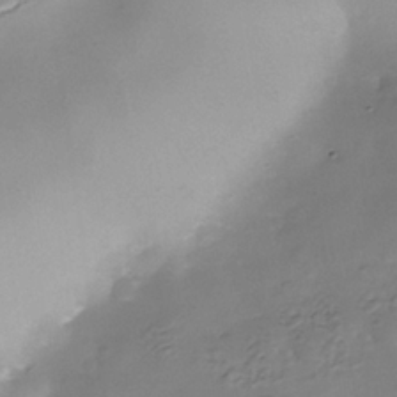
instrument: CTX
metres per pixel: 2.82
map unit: Nhe
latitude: -38.1795
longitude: -116.8569
